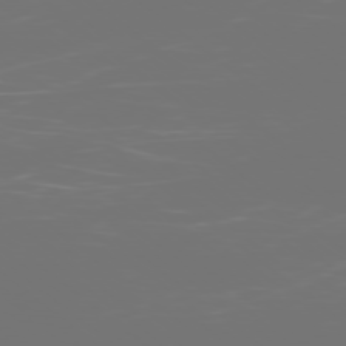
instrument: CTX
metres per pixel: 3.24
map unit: Ap
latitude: -78.8408
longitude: -60.6490
